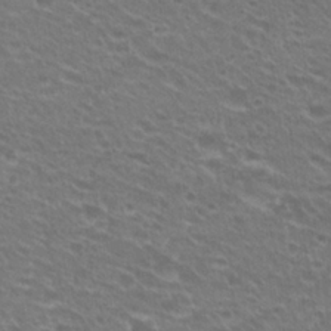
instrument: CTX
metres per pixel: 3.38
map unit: Hto
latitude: 25.7260
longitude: -30.0444
